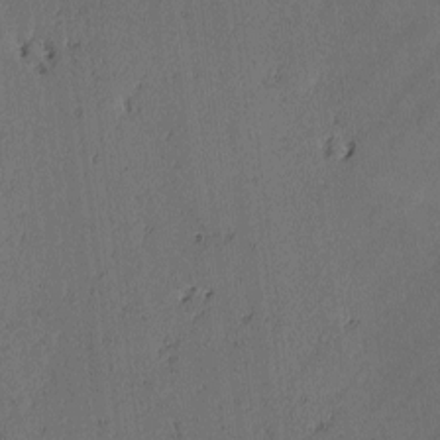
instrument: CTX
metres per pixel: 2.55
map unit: lAvf
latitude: -2.5951
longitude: -106.7435
